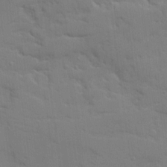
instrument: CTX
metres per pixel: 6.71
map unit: Ave
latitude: 19.0458
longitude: -129.1781
